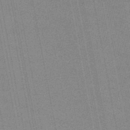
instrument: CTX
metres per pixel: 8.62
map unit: lHb
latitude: -48.5952
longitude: 71.6722
